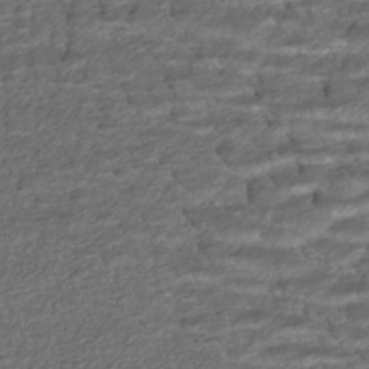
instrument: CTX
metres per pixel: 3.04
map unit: HNhu
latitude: -45.9556
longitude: 105.6533
